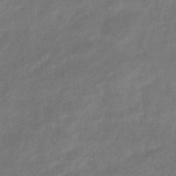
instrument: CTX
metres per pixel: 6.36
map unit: eHb
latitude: -35.9556
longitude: 81.5777
